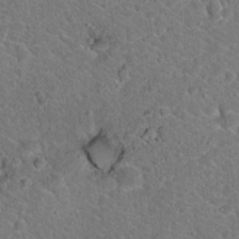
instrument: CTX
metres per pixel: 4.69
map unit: Hto
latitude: 19.4615
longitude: -33.3860
